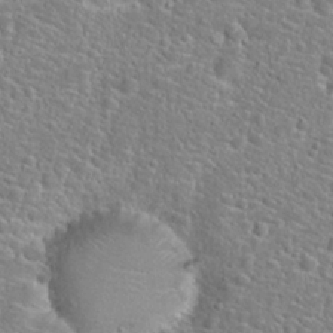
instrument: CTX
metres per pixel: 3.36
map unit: Hto
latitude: 24.8569
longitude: -49.3293
